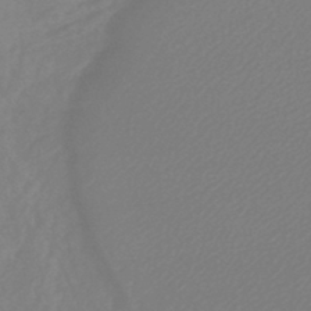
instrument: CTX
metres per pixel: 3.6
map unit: lHb
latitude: -45.3510
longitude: 71.0487
